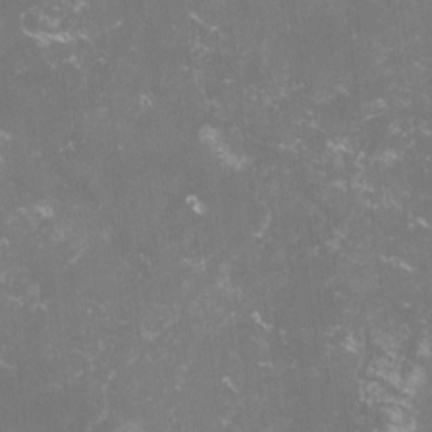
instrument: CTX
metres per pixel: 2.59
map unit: lHvf
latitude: -14.8030
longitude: -101.2537
